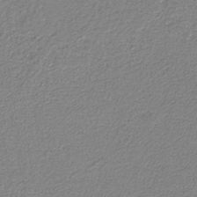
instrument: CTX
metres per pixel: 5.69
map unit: eAb
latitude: -38.2740
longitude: 51.6155
